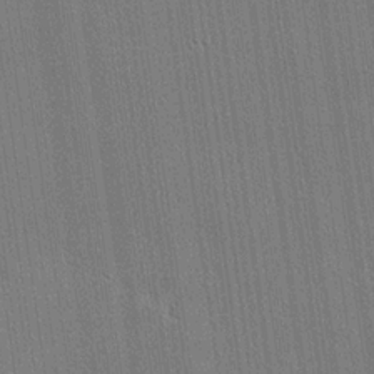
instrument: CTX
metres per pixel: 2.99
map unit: lHvf
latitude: 20.2145
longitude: 141.9178
